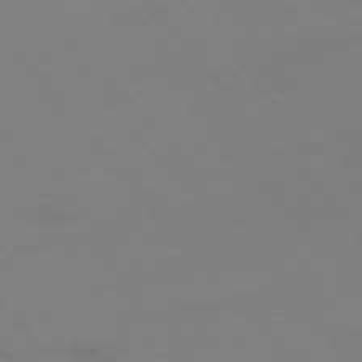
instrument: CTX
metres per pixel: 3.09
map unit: Hpe
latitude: -76.2550
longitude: -19.6694
